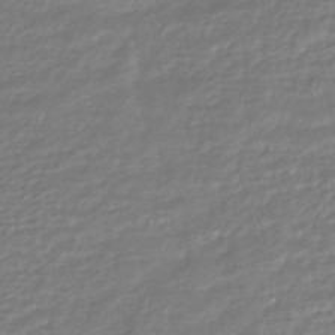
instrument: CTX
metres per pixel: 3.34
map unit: HNhu
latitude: -46.1417
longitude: 98.1984
